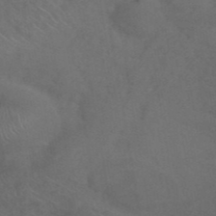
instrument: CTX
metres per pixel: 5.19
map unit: ANa
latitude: 42.3278
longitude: 54.1228
